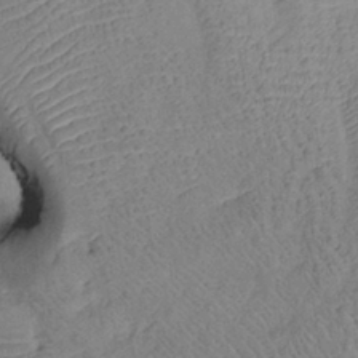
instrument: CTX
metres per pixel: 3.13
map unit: Htu
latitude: -6.8408
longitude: 152.8974
